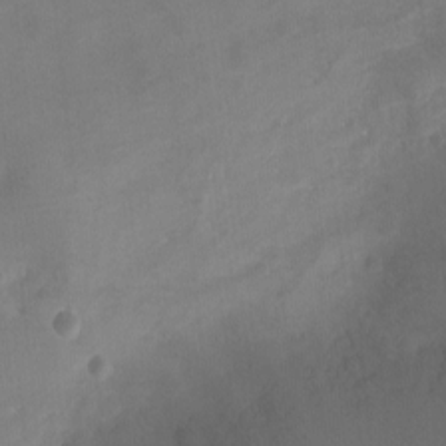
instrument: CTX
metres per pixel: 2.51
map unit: Ht
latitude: -9.2565
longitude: -46.1956
